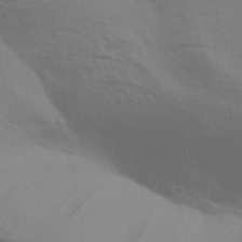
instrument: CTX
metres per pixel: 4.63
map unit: Aa
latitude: 31.4616
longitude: -133.4426
